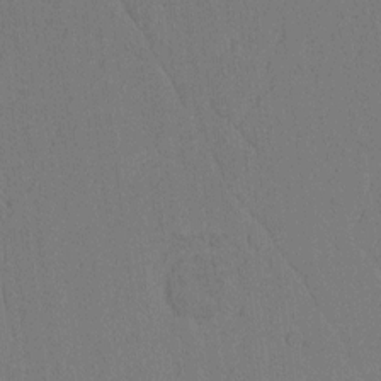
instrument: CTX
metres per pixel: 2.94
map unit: Nhu
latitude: -4.8219
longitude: -149.7261
